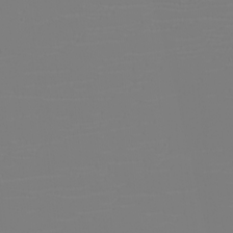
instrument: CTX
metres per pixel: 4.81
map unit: eHh
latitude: -6.1039
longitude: -84.3278
